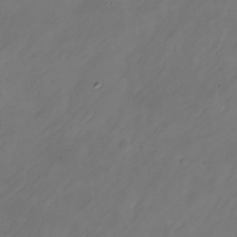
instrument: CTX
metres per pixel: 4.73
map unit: Nhu
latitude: -21.8800
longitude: -72.0444
